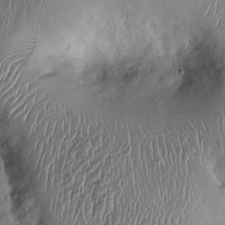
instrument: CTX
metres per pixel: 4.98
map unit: Ht
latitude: -1.8612
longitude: -13.5938
